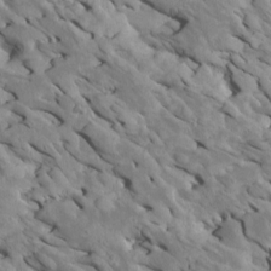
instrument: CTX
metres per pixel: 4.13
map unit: Htu
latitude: 1.2537
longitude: 143.1998
